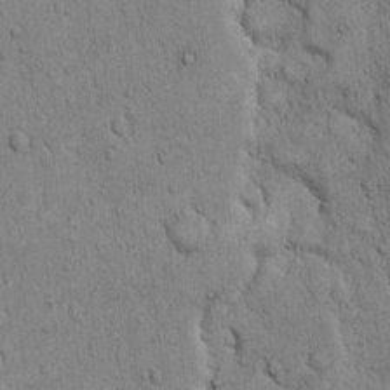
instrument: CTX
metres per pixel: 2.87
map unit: Hto
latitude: 12.4412
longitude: -57.8583
